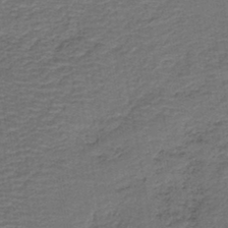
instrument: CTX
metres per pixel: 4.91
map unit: HNb
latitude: -42.5762
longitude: 51.1053
